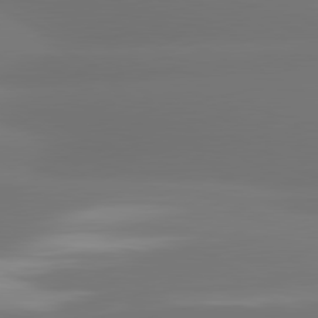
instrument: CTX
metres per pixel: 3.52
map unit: lApd
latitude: 80.7624
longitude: -164.1578
